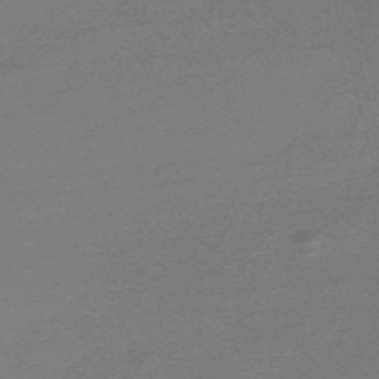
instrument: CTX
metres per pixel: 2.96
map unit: Nve
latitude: -56.8975
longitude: 63.1242
